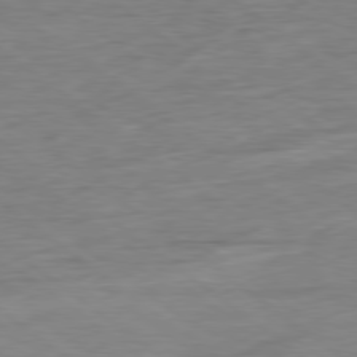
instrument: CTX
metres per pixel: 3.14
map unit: Ap
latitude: -80.0283
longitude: -81.0836
